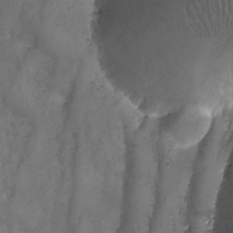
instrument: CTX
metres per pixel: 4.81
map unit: Ave
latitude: -7.5021
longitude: -119.6694
